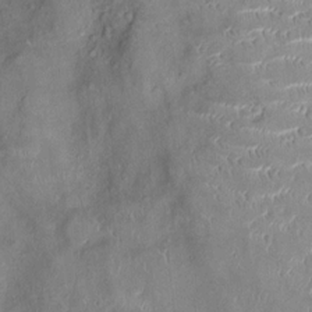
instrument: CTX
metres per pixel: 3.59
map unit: Ht
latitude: -4.5196
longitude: -14.9514
